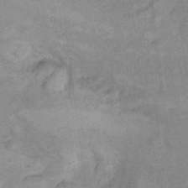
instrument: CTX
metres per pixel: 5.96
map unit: Hto
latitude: 6.9892
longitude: -36.7624
